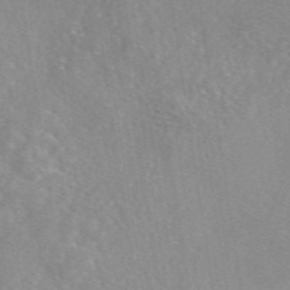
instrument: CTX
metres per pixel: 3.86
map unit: eAb
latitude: 46.1767
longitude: 111.5588
